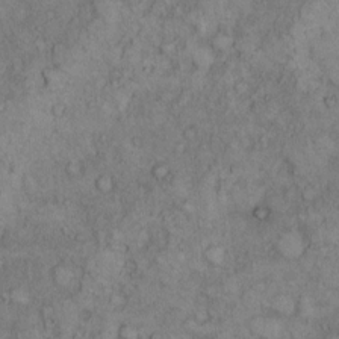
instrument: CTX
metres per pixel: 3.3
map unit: Hto
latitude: 8.4790
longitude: -59.6505
